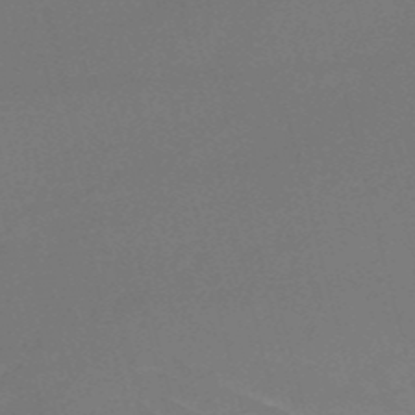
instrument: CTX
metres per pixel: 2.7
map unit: HNb
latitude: -50.6518
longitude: -41.8205
